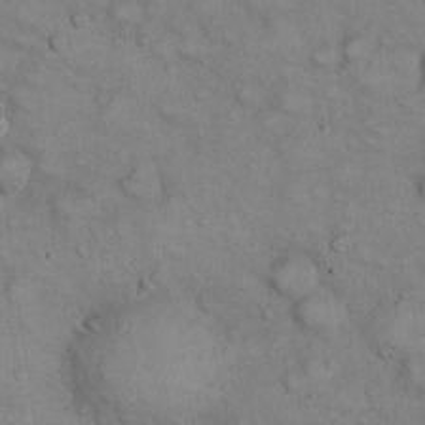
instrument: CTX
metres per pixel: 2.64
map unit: eHh
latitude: 22.5357
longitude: -59.8772
